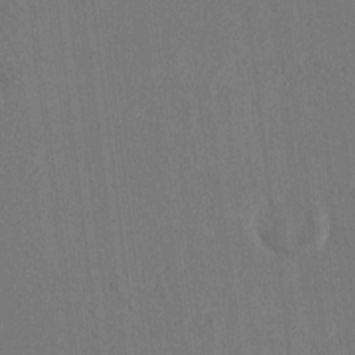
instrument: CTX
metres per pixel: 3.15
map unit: HNhu
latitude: 4.3656
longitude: -6.6490
